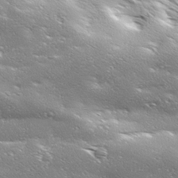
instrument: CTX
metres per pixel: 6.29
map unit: Ave
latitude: 18.5168
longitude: -136.8947
